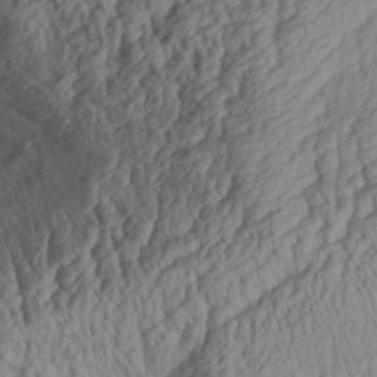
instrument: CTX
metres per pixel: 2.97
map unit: Aa
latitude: 30.9325
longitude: -134.0633
